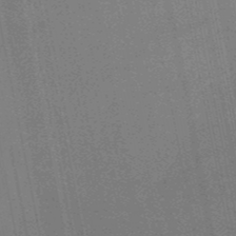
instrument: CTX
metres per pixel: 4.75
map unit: HNb
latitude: -50.4629
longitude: -50.1766
